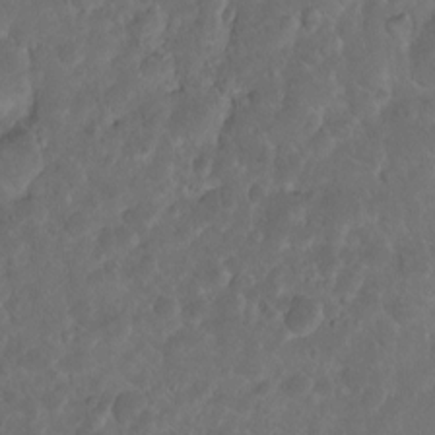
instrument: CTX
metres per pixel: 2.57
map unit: eHh
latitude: 1.1592
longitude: -55.9906
